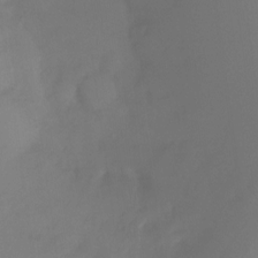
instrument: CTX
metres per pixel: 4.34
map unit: Ht
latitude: -15.0676
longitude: -49.8016
